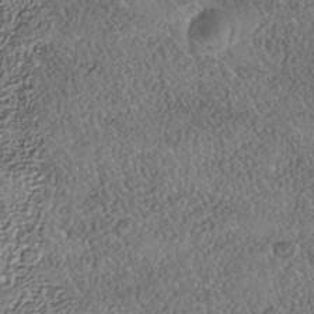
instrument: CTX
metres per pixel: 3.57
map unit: Nhe
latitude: -39.6722
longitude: -117.9528
